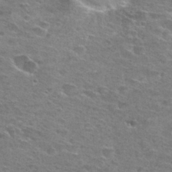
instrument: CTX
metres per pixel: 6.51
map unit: Hto
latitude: 28.2711
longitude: -47.1592
